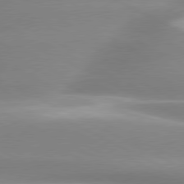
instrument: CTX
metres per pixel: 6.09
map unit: lApd
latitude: 79.6883
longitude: -120.3468
